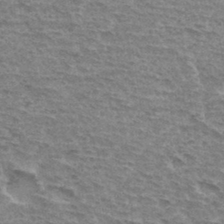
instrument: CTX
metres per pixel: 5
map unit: Hto
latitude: 33.4615
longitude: -45.0080
